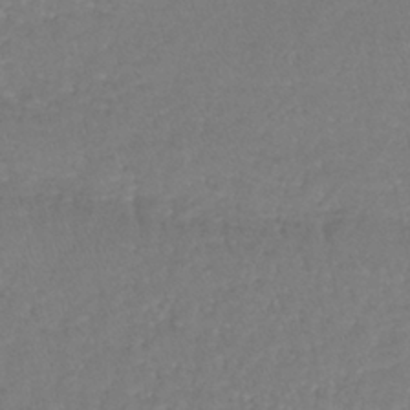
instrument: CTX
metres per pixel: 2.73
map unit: lHb
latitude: -41.4076
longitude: 65.3888
